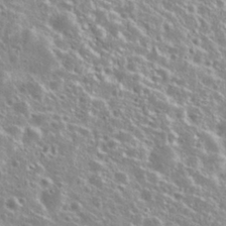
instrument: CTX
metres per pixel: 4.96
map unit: Nhu
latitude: 28.8380
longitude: -51.9906
